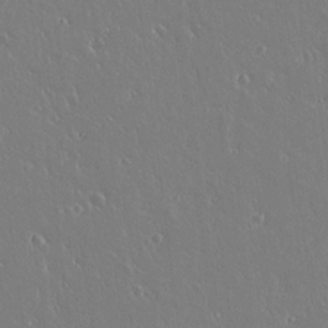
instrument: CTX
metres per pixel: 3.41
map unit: lAvf
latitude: 14.2712
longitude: -126.5924
